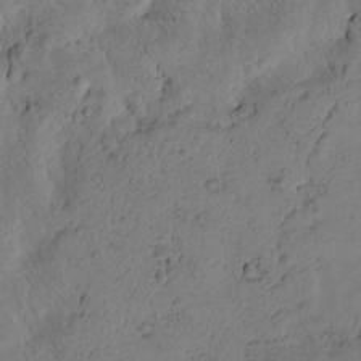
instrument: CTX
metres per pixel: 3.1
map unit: Htu
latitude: -3.5399
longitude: 171.4077
